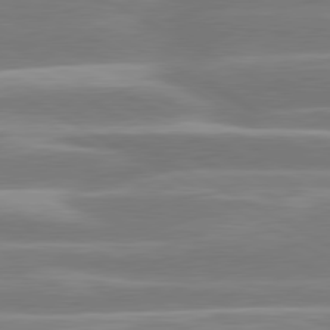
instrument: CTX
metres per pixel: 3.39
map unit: lApd
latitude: 80.7624
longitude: -128.6490
